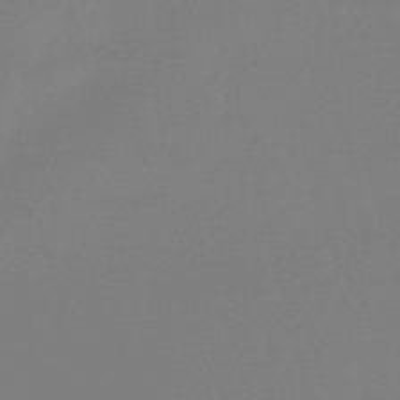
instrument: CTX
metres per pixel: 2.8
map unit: eHb
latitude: -49.6533
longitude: 68.1983
